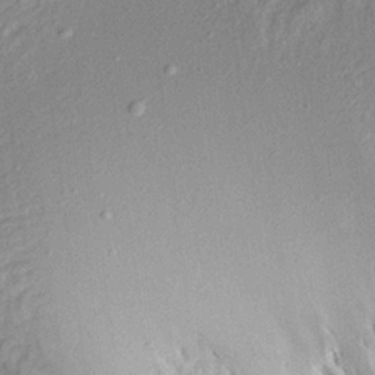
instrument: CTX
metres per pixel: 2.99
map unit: Aa
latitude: 19.1403
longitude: -147.0270
